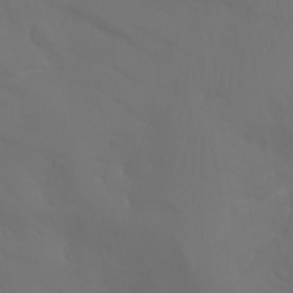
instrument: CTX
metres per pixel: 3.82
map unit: Aa
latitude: -11.1620
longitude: -68.2900
